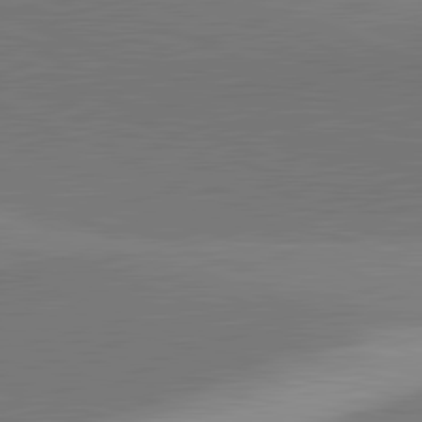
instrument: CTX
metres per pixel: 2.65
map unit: lApd
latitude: 82.2144
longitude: 138.2551
